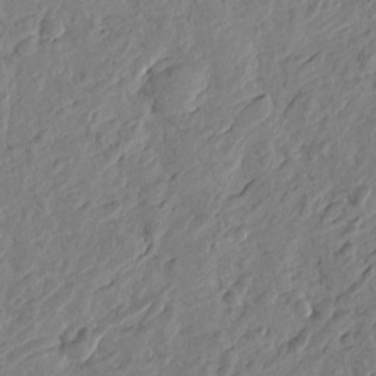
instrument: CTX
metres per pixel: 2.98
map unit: Htu
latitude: -3.5210
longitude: -176.0633
